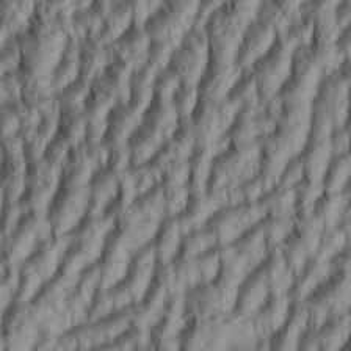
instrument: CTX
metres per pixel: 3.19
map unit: Aa
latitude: 34.2333
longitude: -137.2348
